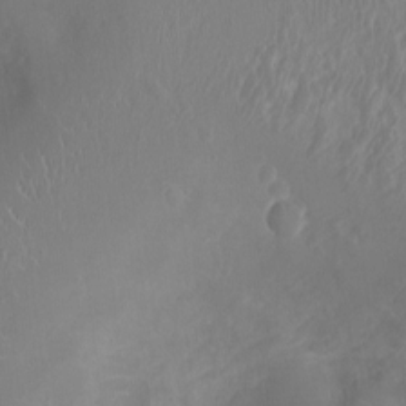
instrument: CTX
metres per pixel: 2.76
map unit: Ht
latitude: -4.1605
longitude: -16.5546
